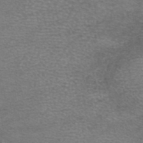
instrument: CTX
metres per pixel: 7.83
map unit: eAb
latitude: 45.7638
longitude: 103.3321
